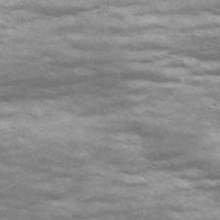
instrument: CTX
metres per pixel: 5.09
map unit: Nve
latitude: -59.2942
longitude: 57.6533
